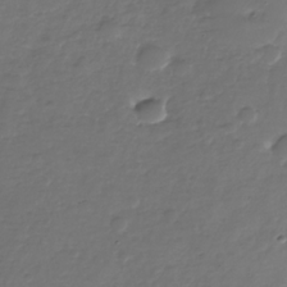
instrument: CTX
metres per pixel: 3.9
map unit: Nhe
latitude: -34.8030
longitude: -88.7058
